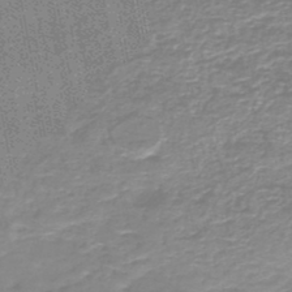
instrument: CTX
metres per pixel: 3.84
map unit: HNb
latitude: -45.9367
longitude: 53.0864
